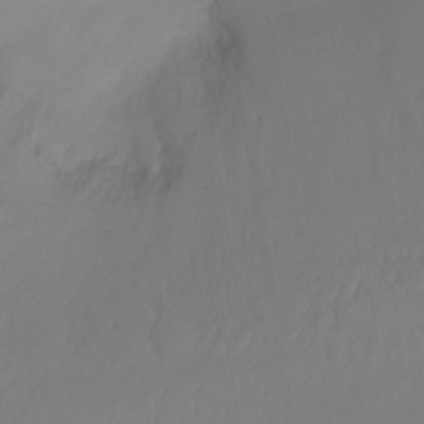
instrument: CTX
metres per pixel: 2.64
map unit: Htu
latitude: -15.3132
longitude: -46.8758
